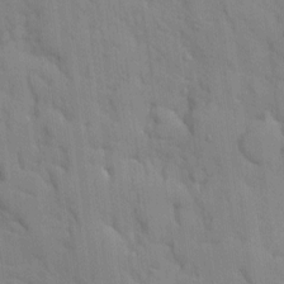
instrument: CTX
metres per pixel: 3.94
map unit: Ave
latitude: 9.3293
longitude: -102.5734
